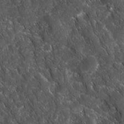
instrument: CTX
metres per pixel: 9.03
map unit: Ave
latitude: 15.6694
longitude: -132.5357
